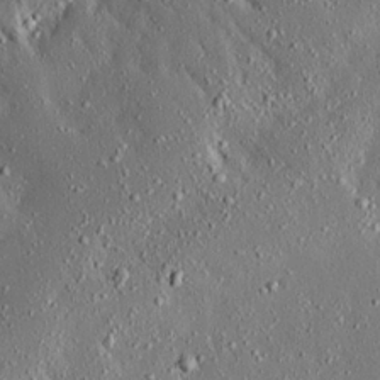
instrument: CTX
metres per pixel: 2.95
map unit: Ave
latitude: 17.2159
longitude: -139.5371
